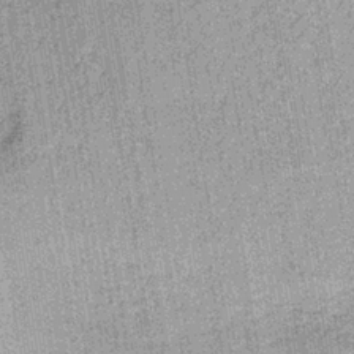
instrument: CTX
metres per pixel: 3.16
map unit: lHb
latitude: -36.1227
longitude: 64.1606
